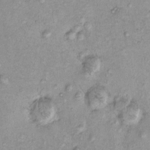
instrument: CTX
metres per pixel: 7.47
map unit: eHh
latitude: -0.2362
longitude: 16.7275
